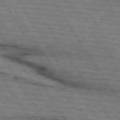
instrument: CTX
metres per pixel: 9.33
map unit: lApd
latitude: 74.1200
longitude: -77.9339
